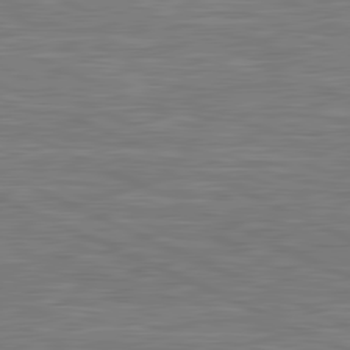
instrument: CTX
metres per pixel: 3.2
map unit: lApd
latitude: 81.4993
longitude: -167.8961
